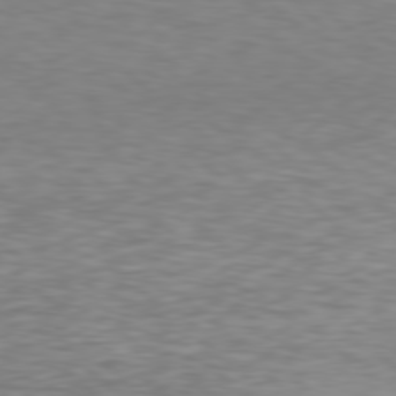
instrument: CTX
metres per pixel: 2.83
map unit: Hpe
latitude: 78.2901
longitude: -168.9325
